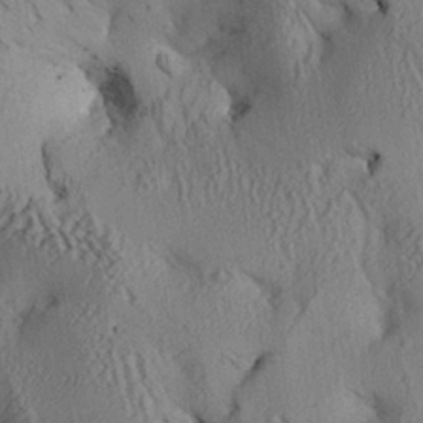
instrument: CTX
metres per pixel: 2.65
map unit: Aa
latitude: 25.9150
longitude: -134.0822
